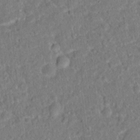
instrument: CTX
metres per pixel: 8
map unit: Hto
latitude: 14.1578
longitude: -38.8569
